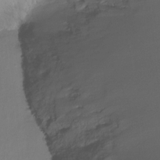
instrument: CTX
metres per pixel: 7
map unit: Ht
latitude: -18.3495
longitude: -44.0822
